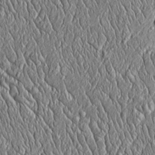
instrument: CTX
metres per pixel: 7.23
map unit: Htu
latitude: -4.3495
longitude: 158.2928
